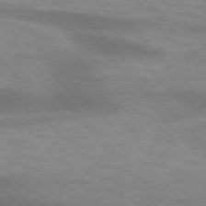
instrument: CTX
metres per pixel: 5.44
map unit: lApd
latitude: 75.8961
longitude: -59.1781
